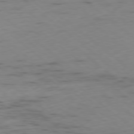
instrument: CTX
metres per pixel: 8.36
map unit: Ap
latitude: -78.8597
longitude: -74.3278
